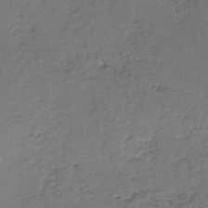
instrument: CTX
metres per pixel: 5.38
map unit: HNb
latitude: -50.2361
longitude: -53.1781
